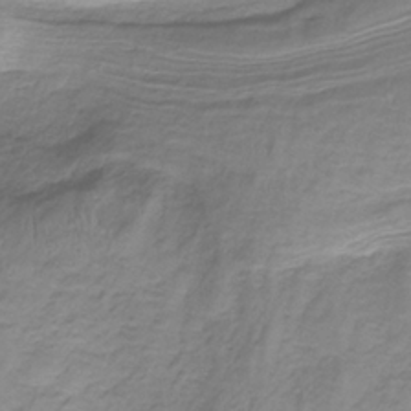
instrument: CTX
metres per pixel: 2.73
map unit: HNb
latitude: -34.0283
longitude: 58.2739
